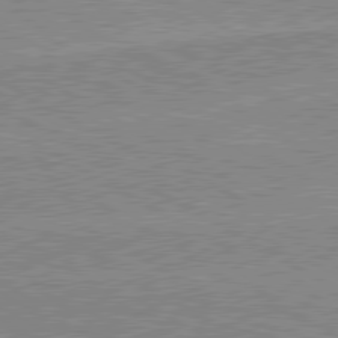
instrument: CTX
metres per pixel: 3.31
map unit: lApd
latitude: 80.0822
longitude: 168.1039
